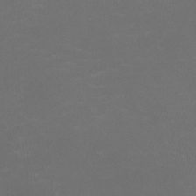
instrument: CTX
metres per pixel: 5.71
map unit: HNhu
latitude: -2.5951
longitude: -2.7813
